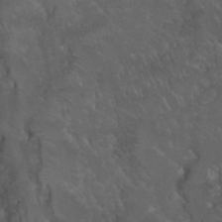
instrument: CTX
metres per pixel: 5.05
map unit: Nhu
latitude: 29.8961
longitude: -51.1214
